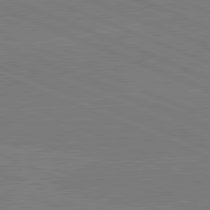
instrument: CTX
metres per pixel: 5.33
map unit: lApd
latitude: 82.1388
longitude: -156.3278
